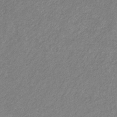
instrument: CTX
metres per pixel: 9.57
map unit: eHb
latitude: -31.9556
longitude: 70.2740
